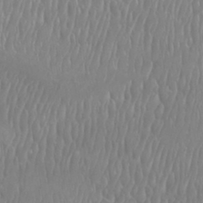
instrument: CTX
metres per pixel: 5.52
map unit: Htu
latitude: -8.9919
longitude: -76.4223
